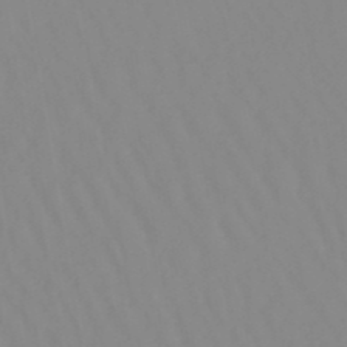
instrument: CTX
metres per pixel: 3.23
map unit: lHb
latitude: -48.6708
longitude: 74.3118
